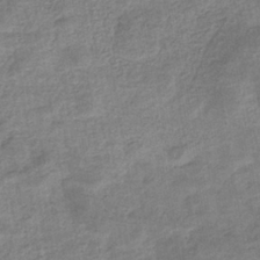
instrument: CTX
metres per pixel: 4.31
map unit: eHb
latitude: -35.2376
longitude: 77.5588
